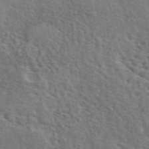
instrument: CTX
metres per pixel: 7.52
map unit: ANa
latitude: 49.8961
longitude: -80.6679
